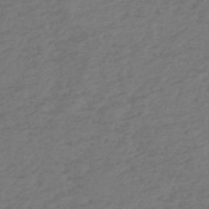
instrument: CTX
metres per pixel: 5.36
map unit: eHh
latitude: -51.8422
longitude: -24.8191
